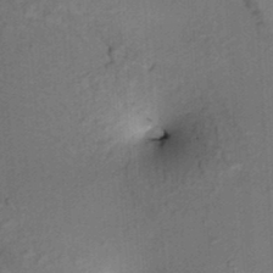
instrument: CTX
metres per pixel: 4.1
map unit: HNhu
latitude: 12.6680
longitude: 10.5952
